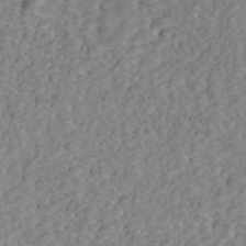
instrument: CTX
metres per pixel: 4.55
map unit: ANa
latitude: 44.7057
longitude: 30.1983
